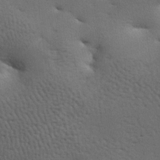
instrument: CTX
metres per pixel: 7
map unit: lAa
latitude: -7.9367
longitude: -125.3482
